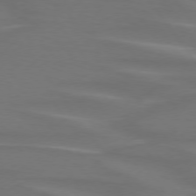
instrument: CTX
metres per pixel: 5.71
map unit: lApd
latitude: 74.8002
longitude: -79.3860
